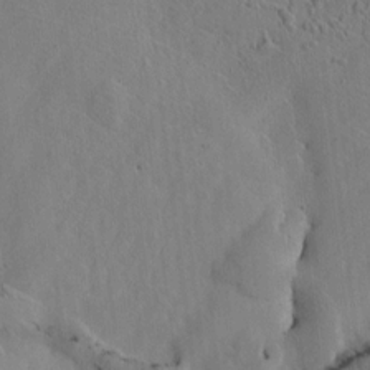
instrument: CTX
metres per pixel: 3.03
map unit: Htu
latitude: -2.8785
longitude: 167.9178
